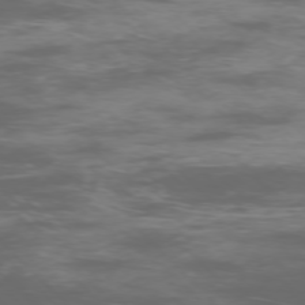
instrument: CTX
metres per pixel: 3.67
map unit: Ap
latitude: -75.9178
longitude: -68.4223
